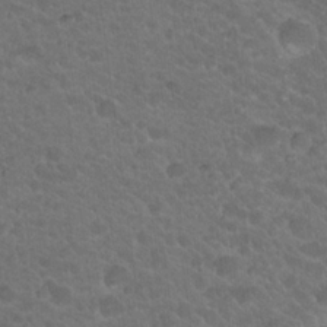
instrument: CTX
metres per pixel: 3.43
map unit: Hto
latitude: 19.5938
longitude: -35.4048
